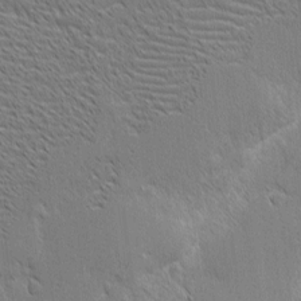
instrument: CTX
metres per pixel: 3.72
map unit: eHh
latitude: 2.0633
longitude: -77.7827
